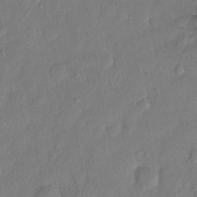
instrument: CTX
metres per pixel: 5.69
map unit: Nhu
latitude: 5.9150
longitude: -24.3278
